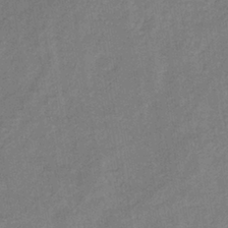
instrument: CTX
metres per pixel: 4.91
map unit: lHb
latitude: -38.4818
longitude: 72.8219
